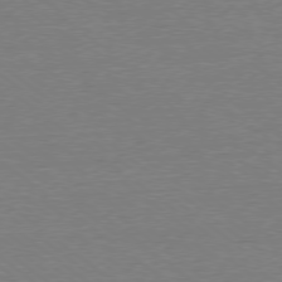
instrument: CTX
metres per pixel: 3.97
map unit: Ap
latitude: -78.9163
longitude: -82.3845
